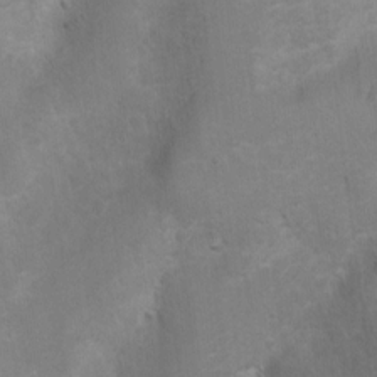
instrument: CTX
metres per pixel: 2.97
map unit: Hto
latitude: 5.0647
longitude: -32.1767
